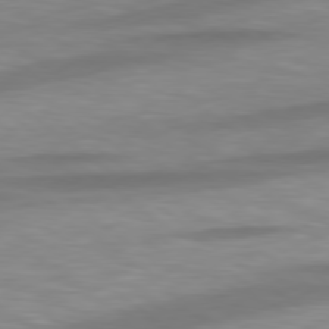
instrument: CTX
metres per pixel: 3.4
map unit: Hpe
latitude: 79.0648
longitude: -129.1592
